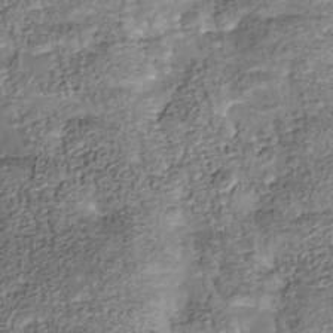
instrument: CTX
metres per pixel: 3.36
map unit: Nhu
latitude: -38.5196
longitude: -81.4237
